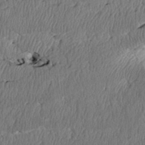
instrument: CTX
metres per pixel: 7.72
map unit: Htu
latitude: 3.4993
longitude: 149.7478
